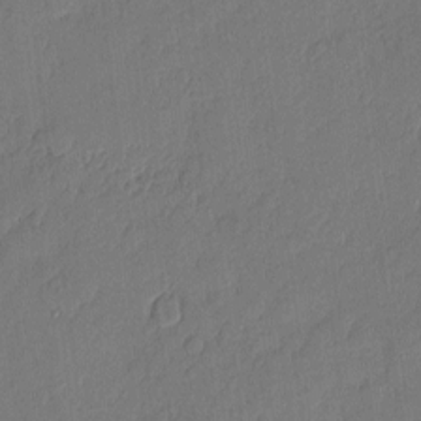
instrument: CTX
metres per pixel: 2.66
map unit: eHh
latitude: 4.5735
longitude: -75.6316
